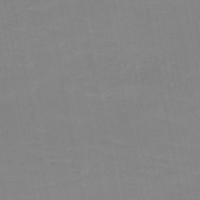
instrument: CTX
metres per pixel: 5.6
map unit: HNb
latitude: -49.6344
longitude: -47.9528
